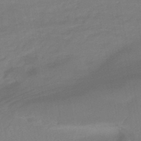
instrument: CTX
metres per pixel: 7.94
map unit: HNhu
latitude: -46.0850
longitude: 94.0661
